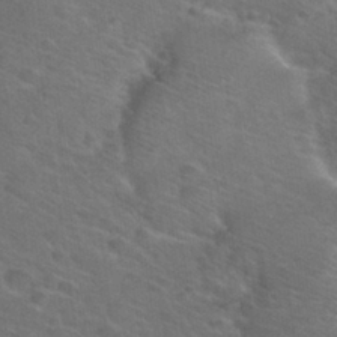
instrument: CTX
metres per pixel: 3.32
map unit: Nhu
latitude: 26.8191
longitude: -55.5749
